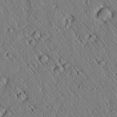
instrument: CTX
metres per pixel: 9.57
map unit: lAvf
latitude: 7.2726
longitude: 159.6532
